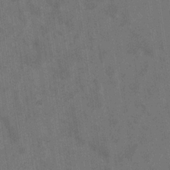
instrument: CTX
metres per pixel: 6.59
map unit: eHb
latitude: -34.1984
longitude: 73.6911
